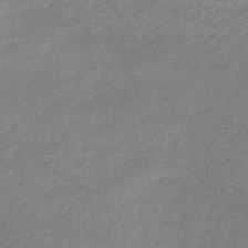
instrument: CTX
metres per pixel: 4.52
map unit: lHb
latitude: -33.4833
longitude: 69.1620
